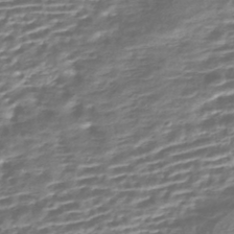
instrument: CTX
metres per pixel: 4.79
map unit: HNhu
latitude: -43.6721
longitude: 99.8422
